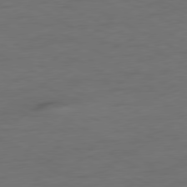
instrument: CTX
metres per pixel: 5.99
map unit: Ap
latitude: -77.3321
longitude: -74.7624
